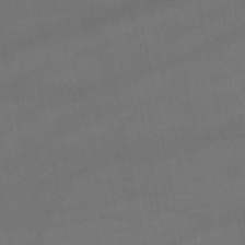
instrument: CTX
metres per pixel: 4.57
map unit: lHb
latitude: -47.5966
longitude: 73.5966
